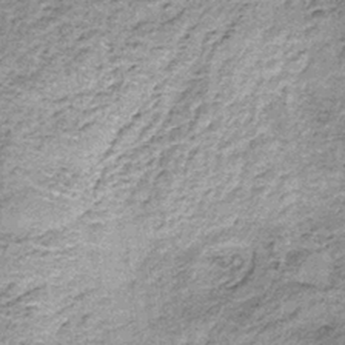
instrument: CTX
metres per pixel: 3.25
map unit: lHb
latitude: -36.3684
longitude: 64.8975
